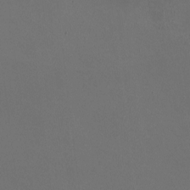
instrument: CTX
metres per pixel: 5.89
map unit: HNhu
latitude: 0.1011
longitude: -1.6694
